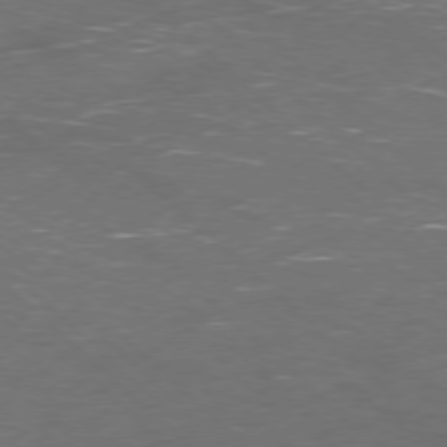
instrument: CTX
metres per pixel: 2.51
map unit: Ap
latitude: -77.8233
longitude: -68.6680
